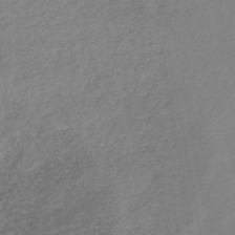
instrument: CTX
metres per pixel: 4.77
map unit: lHb
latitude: -45.6911
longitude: 73.8422
